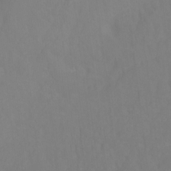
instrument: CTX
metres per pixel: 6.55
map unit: Ht
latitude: -10.0661
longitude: -39.6694
